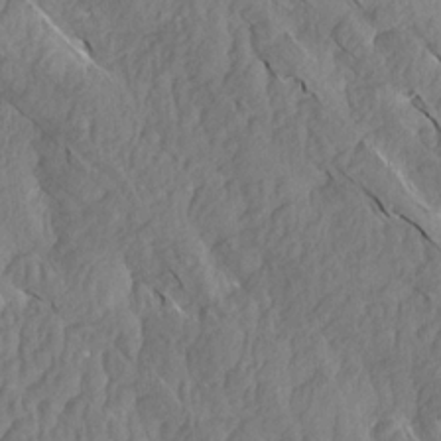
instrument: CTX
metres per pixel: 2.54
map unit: Aa
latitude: 14.9514
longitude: -145.1403
